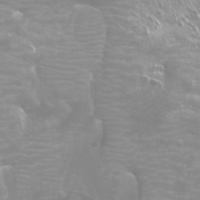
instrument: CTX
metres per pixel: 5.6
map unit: Nhu
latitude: -9.1053
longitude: -71.1403
